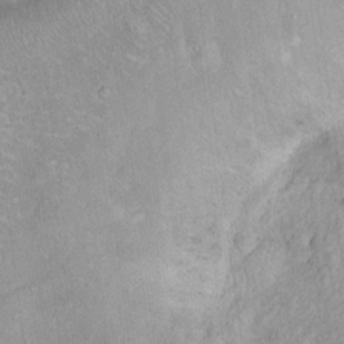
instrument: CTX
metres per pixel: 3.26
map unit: Ht
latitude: 13.7072
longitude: -40.5545
